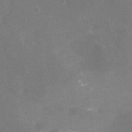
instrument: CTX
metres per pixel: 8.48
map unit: Nhu
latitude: -16.0850
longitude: -56.3845
